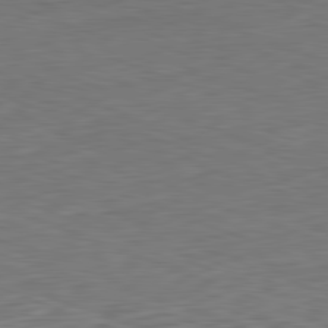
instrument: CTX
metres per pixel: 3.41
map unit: Hpe
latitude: -82.4818
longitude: 14.9731
